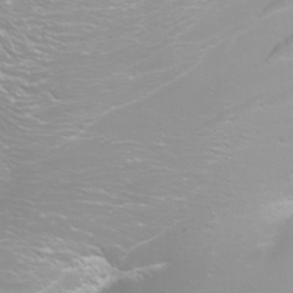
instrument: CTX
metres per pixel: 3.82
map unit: Nhu
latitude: -5.0297
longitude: -73.7639
